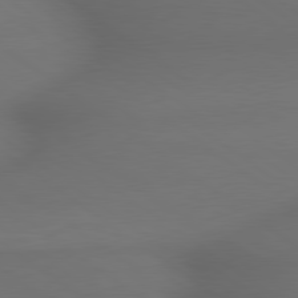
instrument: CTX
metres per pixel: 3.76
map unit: lApd
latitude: 79.4994
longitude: -173.7638
